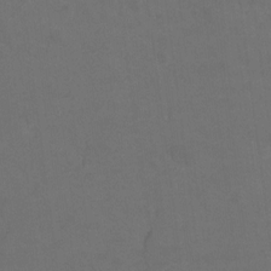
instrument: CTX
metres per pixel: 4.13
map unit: Hto
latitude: 4.6301
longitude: -32.7246
